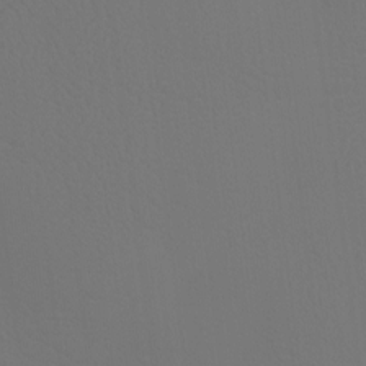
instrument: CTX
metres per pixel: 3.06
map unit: Htu
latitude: -13.1809
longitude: -47.9150
